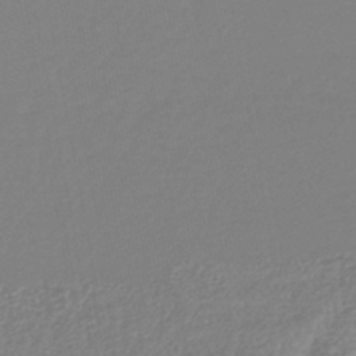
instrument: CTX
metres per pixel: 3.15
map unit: lHb
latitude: -42.5006
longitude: 75.5399
